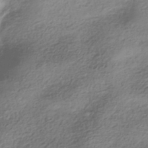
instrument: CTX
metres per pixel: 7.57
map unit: HNhu
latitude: -41.2376
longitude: 100.0283
